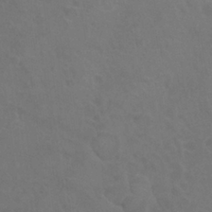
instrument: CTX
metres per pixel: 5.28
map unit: Nhu
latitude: 26.8380
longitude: -54.0444
